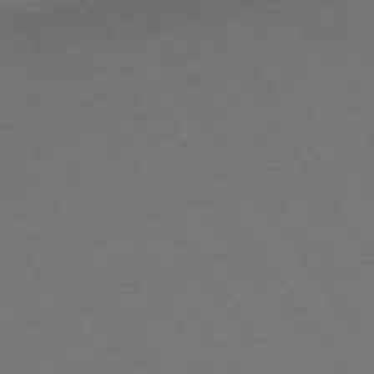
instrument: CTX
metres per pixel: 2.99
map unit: Ap
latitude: -74.2362
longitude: -71.1025
